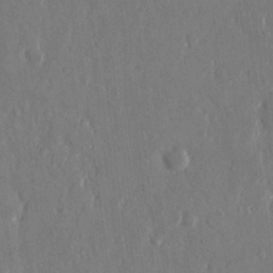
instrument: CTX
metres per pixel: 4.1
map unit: eHh
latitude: 13.8206
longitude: -70.4034
